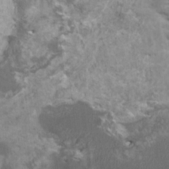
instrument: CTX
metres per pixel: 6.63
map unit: HNhu
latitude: 1.4426
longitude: 1.0109
